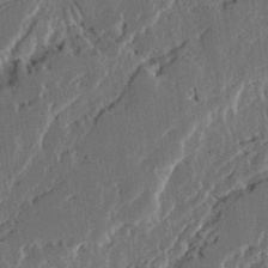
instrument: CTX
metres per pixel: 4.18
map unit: Ave
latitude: 15.0081
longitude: -137.4427
